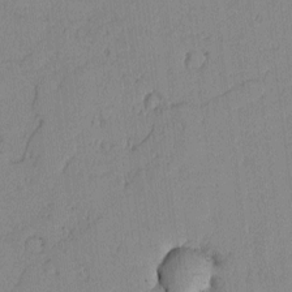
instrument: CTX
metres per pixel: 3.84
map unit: lAvf
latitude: -1.9745
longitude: -105.2726
